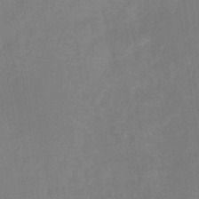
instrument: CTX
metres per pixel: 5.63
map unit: HNhu
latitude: -28.3117
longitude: 74.6708
